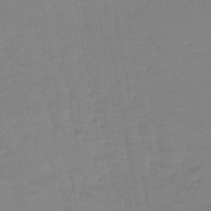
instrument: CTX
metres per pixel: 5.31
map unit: lHb
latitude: -45.8233
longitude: 67.0675
